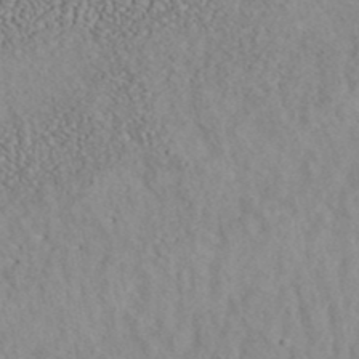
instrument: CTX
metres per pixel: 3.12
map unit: ANa
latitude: 40.2333
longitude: 19.1053
